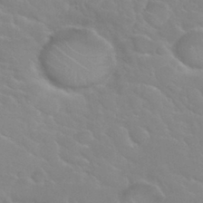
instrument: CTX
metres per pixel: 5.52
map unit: Nhu
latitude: 31.4238
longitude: -50.9891
